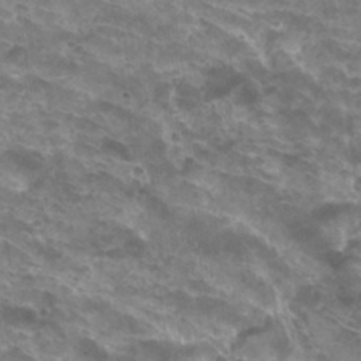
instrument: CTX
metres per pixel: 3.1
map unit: Hto
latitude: 33.0270
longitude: -41.8205
